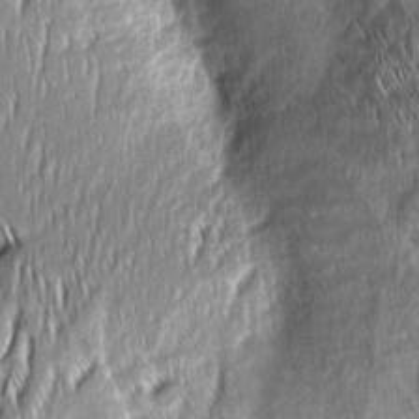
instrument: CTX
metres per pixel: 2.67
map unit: Aa
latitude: 7.9906
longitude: -132.6868
